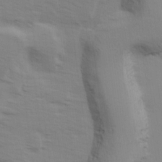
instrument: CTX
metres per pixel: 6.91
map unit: Ave
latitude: 14.1389
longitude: -103.0080
